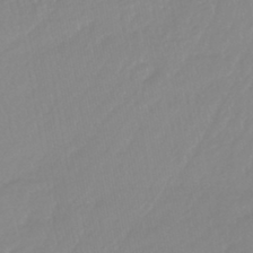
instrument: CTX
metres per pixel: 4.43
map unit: lHb
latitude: -44.2740
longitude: 75.1998
